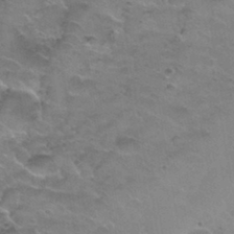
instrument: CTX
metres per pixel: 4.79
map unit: Nhu
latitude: 31.4427
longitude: -52.9136
